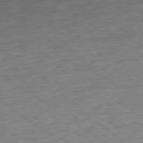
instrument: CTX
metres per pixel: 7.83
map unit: Ap
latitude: -79.1620
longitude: -101.6694
